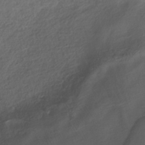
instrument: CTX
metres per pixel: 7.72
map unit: HNhu
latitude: -39.4832
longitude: 97.8045
